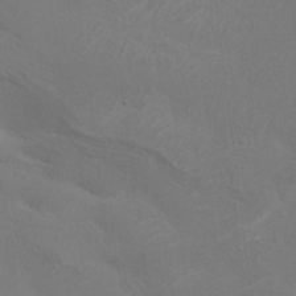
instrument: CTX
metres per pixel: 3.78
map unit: HNhu
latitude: 8.3278
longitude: -3.9717
